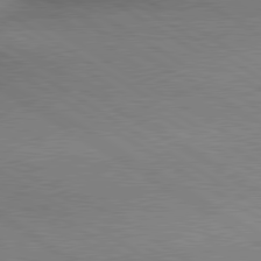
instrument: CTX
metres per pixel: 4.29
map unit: lApd
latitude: 80.0633
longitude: 164.4818
